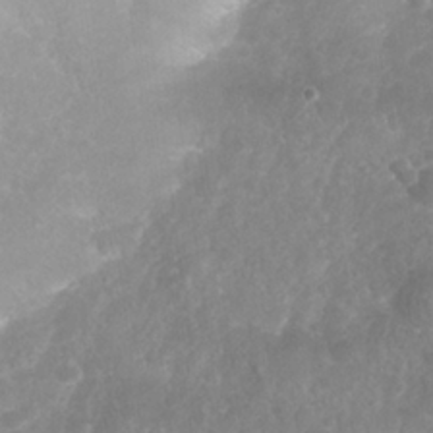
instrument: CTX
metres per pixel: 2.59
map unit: Nhu
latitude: 27.2348
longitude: -63.5182
